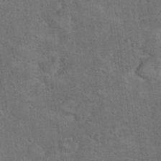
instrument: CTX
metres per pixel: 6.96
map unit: Hto
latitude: 10.7246
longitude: -36.1389
